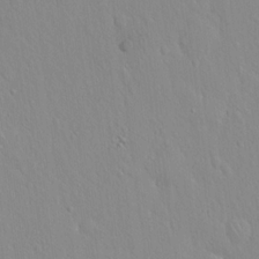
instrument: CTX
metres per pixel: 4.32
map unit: Hto
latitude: 17.7450
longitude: -57.7638
